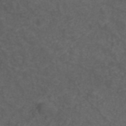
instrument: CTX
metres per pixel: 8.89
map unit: ANa
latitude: 38.9514
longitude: 23.6344
